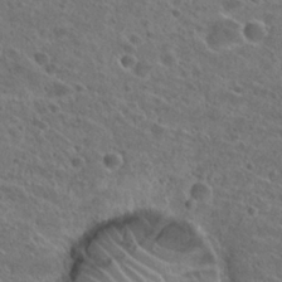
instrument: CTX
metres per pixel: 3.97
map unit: Hto
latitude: 25.9339
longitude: -46.3090
